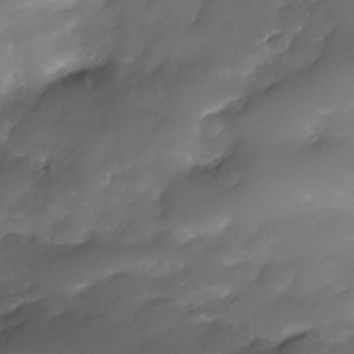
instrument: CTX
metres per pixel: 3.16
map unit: Nhe
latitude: -34.3873
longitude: -146.0822
